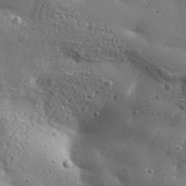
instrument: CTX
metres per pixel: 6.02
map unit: Aa
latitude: 32.7813
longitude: -134.1955
